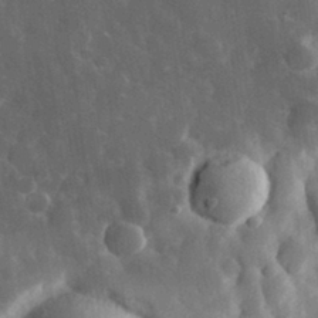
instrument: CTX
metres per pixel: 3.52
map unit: eHh
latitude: 29.8583
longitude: -79.2726
